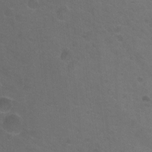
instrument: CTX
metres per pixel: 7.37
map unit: Hto
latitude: -9.7478
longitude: -36.6491
